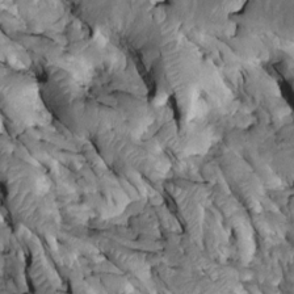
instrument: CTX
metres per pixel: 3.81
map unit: Htu
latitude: -0.9542
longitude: 148.5574
